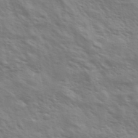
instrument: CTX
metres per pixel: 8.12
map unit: Ave
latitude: 37.2726
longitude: -111.2726
